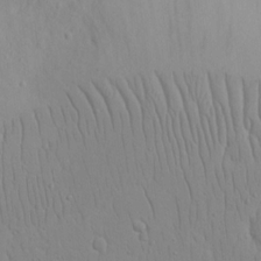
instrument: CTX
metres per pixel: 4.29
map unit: eHh
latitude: 16.2334
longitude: -71.6694
